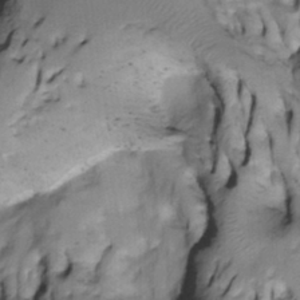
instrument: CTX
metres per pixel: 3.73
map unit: Htu
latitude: -4.4440
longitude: 150.3117
